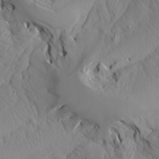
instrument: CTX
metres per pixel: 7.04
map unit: Aa
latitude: 17.1970
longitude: -143.8583
